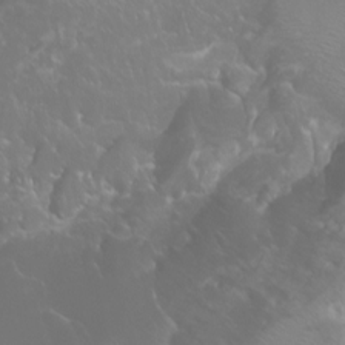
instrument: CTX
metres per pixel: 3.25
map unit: Aa
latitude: -6.6140
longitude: -72.1011
